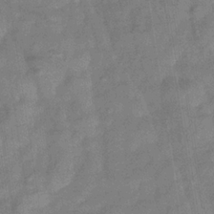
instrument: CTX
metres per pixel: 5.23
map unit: eHb
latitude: -32.8597
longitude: 74.6897
